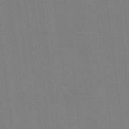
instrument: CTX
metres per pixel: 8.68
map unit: HNhu
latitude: -1.2376
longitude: -5.4615
